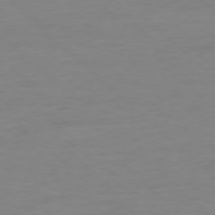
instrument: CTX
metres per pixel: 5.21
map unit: Ap
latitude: -77.7856
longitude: -81.2915
